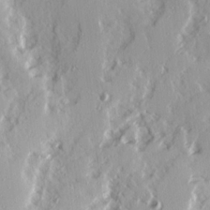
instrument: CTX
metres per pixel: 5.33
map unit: Ave
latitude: 14.5168
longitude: -130.8947
